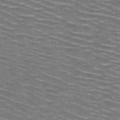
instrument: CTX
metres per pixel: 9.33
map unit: HNb
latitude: -47.9367
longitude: -47.4994
